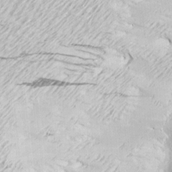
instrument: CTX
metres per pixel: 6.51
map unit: Nve
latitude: -8.8786
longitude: 173.3887
